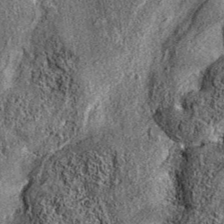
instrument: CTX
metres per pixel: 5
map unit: eAb
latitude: 36.9513
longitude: 108.0850
